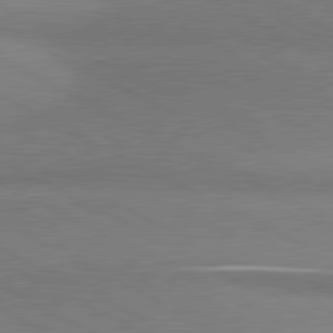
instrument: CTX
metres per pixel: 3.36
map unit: lApd
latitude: 80.9892
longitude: 165.5022
